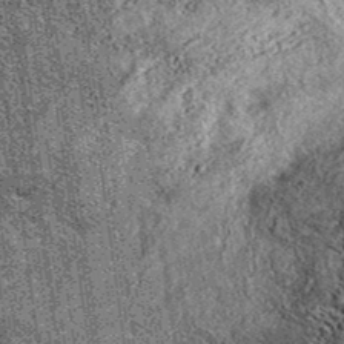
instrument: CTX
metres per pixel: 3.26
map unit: eAb
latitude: 38.4790
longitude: 107.7666
